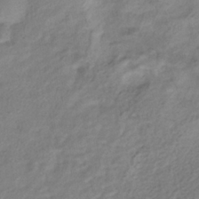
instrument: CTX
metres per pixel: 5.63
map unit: HNhu
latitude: -40.1606
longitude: 101.9745
